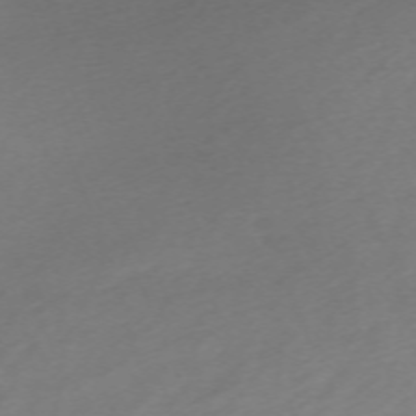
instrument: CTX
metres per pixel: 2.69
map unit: Nhu
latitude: -67.9178
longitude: 39.8800
